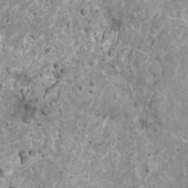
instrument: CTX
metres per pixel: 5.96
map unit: HNhu
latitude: 2.4979
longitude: 5.8044
